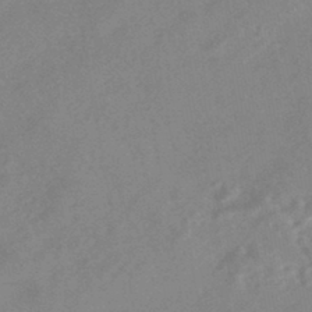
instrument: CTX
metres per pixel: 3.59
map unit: HNhu
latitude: -44.0283
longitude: 91.1620
